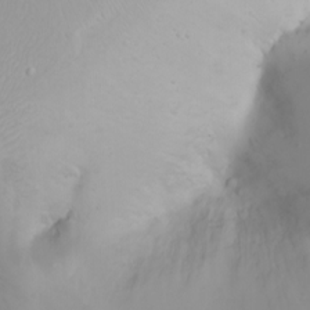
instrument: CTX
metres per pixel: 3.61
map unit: Ht
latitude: -0.7841
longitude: -61.4804
